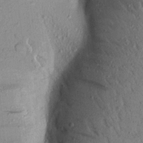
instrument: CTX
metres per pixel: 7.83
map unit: Aa
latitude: 17.7828
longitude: -147.3671
